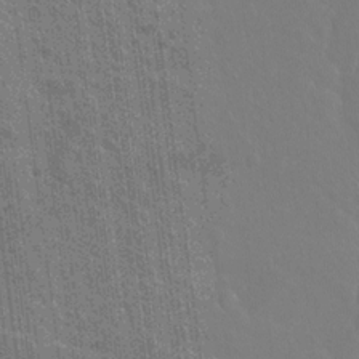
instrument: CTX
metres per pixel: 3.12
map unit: Hto
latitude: -3.6721
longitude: -35.4615
